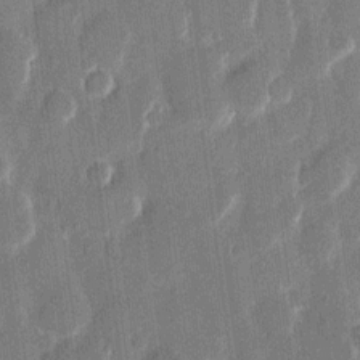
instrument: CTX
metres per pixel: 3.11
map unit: eHh
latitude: 12.1767
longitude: -71.0836
